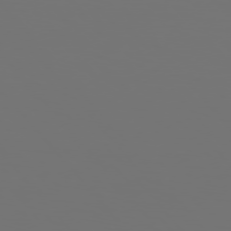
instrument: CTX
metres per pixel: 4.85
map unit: Hpe
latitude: 76.0822
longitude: -135.5182
